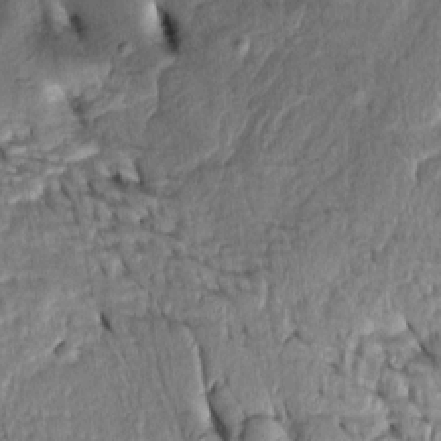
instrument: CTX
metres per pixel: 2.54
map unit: Htu
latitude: -3.7477
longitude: 151.2375
